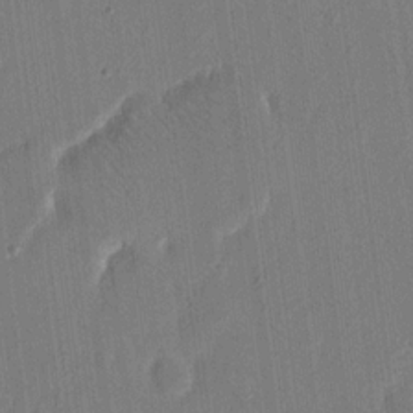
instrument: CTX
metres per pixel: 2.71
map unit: eHh
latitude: 15.7261
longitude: -69.6127
